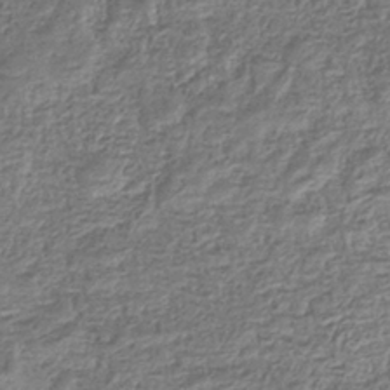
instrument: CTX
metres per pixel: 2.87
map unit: eHb
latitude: -35.4643
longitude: 80.2929
